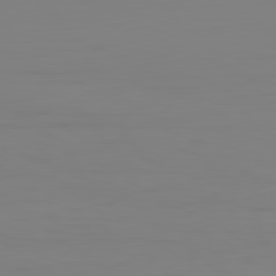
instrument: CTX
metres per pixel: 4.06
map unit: Hpe
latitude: -82.1417
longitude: 8.4818
